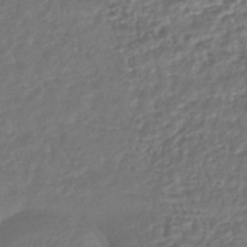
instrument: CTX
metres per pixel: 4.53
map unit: lHb
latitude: -43.2375
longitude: 75.9367
